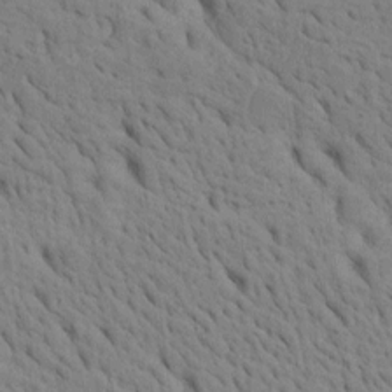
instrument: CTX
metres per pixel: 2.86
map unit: Htu
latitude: -3.9367
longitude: 152.4440
